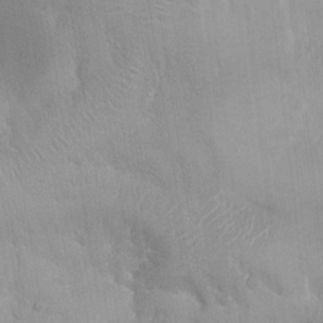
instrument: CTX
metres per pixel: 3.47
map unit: HNhu
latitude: 0.7246
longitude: -3.6883
